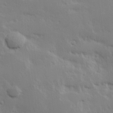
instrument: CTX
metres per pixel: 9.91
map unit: Hve
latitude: 24.8191
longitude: 145.3888
